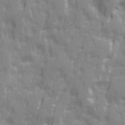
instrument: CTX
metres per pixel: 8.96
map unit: Ave
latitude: 20.4790
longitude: -132.6302
